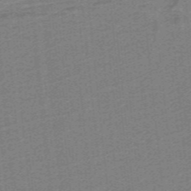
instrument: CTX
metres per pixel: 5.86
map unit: lHb
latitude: -39.4266
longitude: 54.1795
